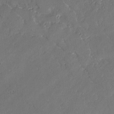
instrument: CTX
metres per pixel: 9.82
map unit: lAvf
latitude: -2.3306
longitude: -106.6679
